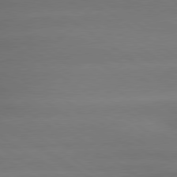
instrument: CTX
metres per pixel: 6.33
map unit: lApd
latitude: 79.3482
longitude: -134.8380
